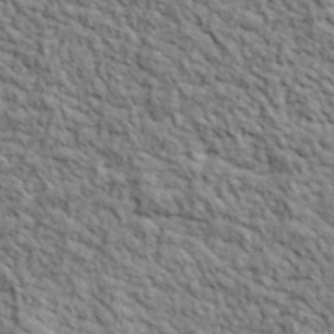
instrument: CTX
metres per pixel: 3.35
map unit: lHvf
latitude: 39.7827
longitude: -89.1592
